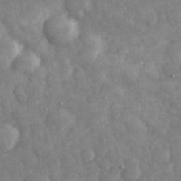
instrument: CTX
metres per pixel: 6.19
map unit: eHh
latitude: 33.6883
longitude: -69.6316
